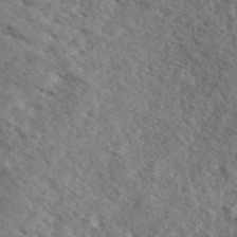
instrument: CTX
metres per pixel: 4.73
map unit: eHh
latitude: 35.1781
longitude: -140.5356
